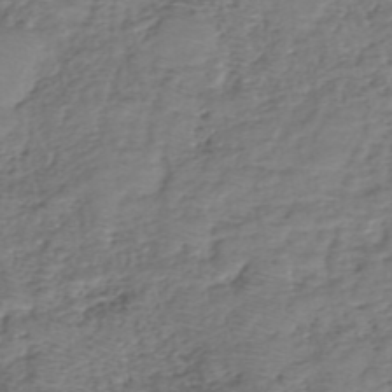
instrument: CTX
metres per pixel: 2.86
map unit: eHh
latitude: -40.0283
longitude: -29.3293
